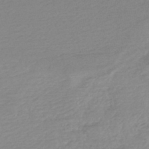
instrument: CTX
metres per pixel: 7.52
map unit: HNb
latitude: -48.1795
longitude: 58.1416
